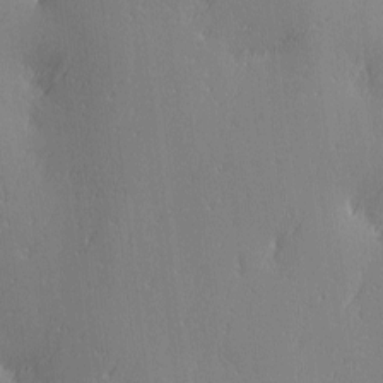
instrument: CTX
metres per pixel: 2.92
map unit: Ave
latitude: 2.7813
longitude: -112.0822
